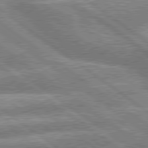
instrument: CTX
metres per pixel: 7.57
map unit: lApd
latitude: 79.5938
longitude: -158.5546
